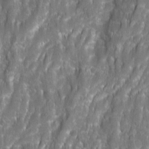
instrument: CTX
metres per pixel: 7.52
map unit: Ave
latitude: 15.8584
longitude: -134.1389
